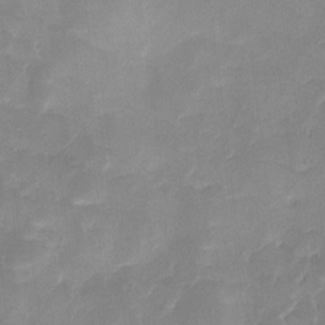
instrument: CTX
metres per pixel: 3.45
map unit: Ave
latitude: -9.3887
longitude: -122.5924
